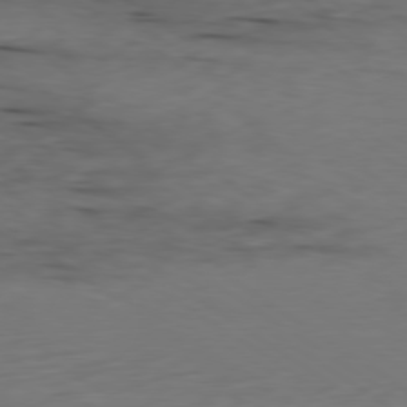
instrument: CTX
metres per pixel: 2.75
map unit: Ap
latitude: -79.8044
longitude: -59.2726
